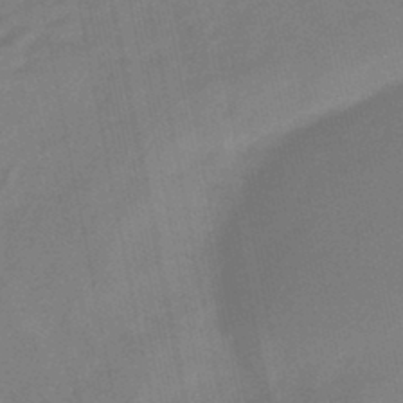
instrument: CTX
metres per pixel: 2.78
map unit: eHb
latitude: -45.0864
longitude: 87.3888
